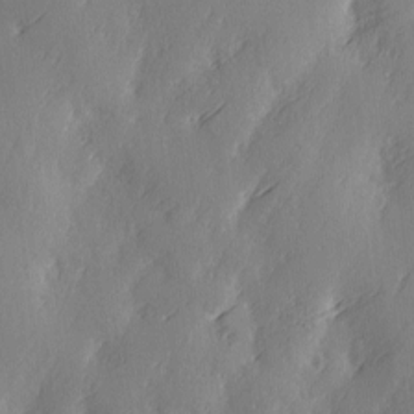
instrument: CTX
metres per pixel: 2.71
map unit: Ave
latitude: 2.2711
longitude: -111.6505
